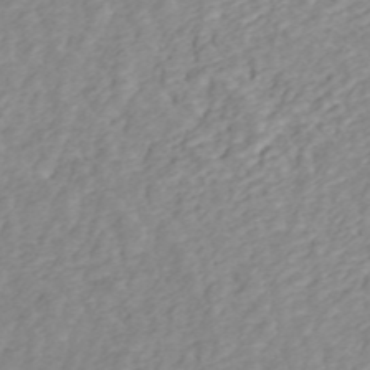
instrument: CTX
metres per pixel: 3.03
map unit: ANa
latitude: 45.1970
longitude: 22.9353
